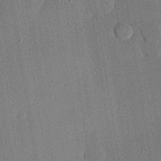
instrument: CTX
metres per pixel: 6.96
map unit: lHvf
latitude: 20.0633
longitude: 144.8219
